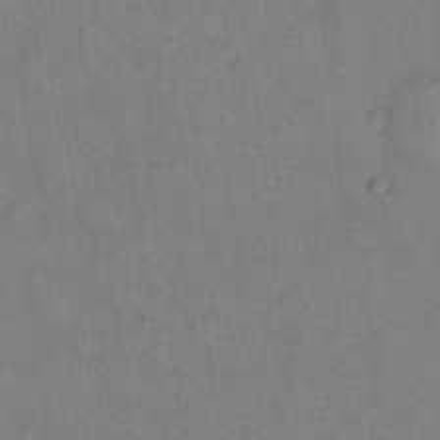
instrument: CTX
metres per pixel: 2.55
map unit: eHh
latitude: 11.6694
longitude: -62.3845
